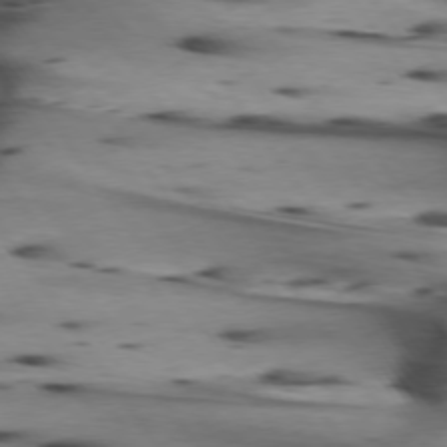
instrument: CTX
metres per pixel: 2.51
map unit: lApd
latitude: 75.1025
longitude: -64.3656
